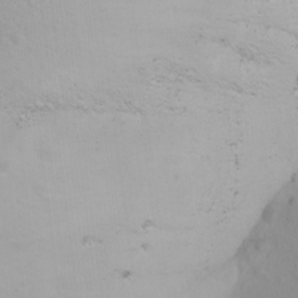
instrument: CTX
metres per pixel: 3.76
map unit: Ave
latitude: -10.8975
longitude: -121.1781
